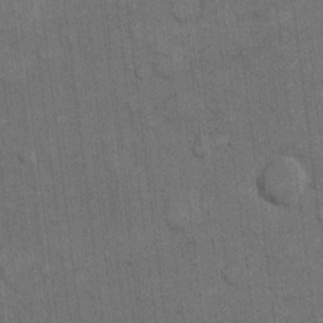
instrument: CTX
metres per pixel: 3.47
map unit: eHh
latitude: 11.8772
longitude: -66.2711
